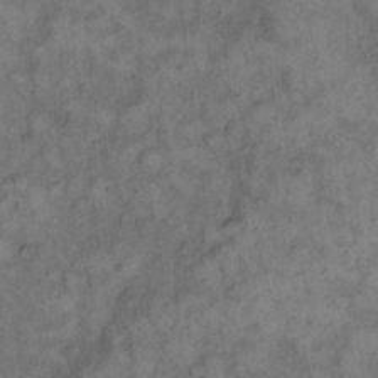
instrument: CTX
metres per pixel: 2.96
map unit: eHh
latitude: 12.5357
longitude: -64.1200
